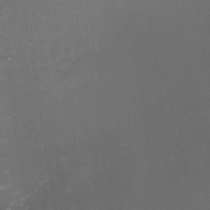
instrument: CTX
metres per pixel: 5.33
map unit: eHh
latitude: -1.6155
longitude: -79.1970
